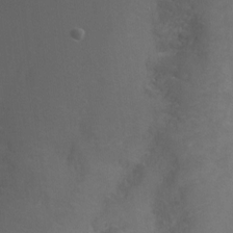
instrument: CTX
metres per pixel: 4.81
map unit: Hto
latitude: -4.4251
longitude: -35.4993
